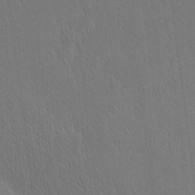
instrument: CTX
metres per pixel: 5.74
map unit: Nhu
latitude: -5.1053
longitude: -151.1025
